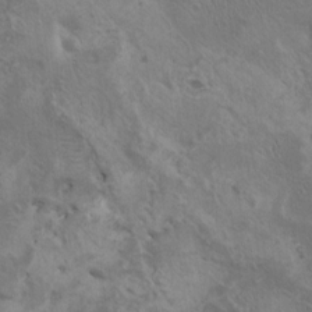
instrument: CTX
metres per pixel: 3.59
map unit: HNhu
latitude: 4.3278
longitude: 4.7274
